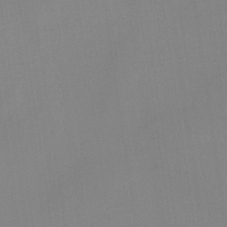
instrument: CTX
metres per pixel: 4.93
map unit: HNb
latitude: -36.2550
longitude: 54.6141
